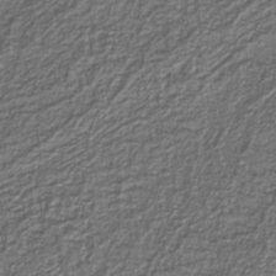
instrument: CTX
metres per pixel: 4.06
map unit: HNb
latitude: -39.7478
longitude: 51.2187
